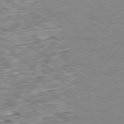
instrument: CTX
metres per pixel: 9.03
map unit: Ap
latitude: -80.7652
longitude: -87.2726
